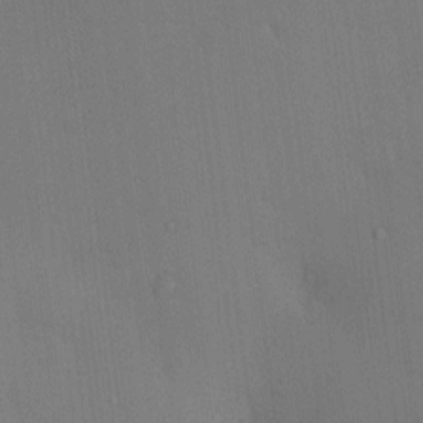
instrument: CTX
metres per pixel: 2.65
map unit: eHh
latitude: 0.1577
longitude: 17.2565
